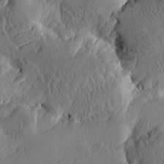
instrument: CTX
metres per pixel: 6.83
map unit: Htu
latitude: -2.0472
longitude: -178.4034
